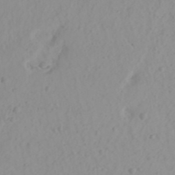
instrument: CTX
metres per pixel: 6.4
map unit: Aa
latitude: 24.5545
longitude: -131.5372
